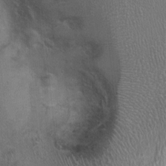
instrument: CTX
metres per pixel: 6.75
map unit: Ht
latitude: -1.5022
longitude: -14.7813
